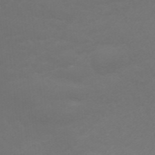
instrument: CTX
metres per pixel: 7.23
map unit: ANa
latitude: 42.4223
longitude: 28.3306
